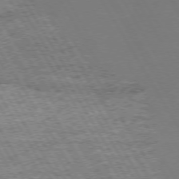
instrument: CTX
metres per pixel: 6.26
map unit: Hpe
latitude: 72.8002
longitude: -127.8017
